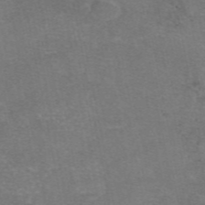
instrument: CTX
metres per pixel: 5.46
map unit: eAb
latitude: 47.8017
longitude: 104.2172
